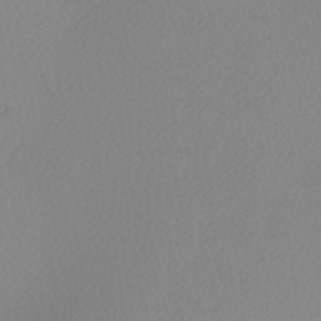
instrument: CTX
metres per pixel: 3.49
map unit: Nhu
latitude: -7.5399
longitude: -94.5735
